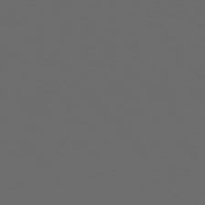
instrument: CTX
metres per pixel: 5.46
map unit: Hpe
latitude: 76.7435
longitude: -168.2523
